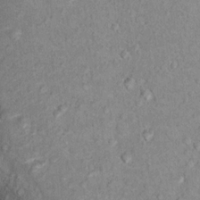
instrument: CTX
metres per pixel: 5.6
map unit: Nhu
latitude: 14.1011
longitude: -28.6679
